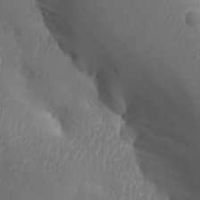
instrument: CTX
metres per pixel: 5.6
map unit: Aa
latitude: 31.2348
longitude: -132.9514
